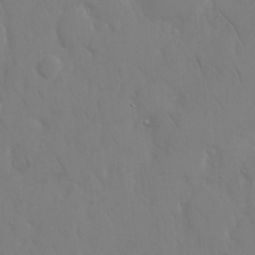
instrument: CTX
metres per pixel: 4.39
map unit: eHh
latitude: 14.5924
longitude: -71.4048
